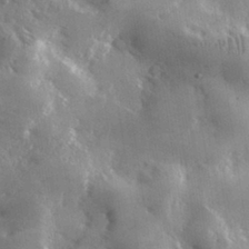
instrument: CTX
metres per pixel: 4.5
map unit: lHvf
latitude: 31.4049
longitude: -92.3656
